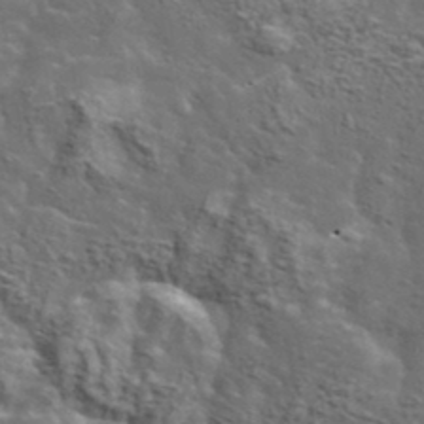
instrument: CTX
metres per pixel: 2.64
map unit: lHvf
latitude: 37.8017
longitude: -88.5735
